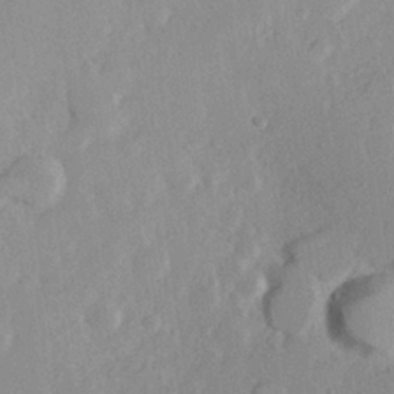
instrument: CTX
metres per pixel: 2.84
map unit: Hve
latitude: 23.9717
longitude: 145.2754
